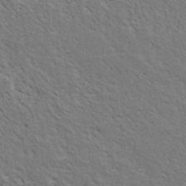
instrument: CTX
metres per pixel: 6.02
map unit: eHh
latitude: 34.2333
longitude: -140.8569
